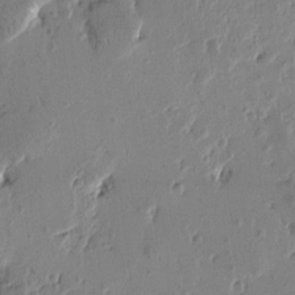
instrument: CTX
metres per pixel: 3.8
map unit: Htu
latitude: -1.4644
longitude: -177.6316
